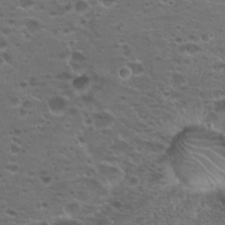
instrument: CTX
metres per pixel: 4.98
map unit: Hto
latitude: 18.9324
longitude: -41.9339
